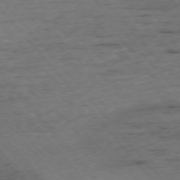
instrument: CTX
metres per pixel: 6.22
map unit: Ap
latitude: -75.8234
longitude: -90.2145
